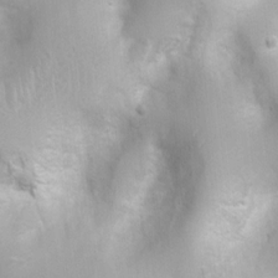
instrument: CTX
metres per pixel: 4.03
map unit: Ht
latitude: 3.9906
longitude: -21.9528
